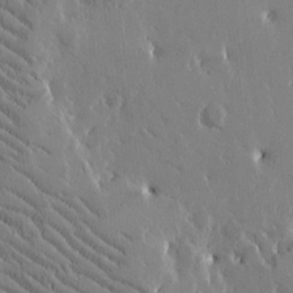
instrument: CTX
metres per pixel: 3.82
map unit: Htu
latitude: -2.1983
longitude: 175.6154
